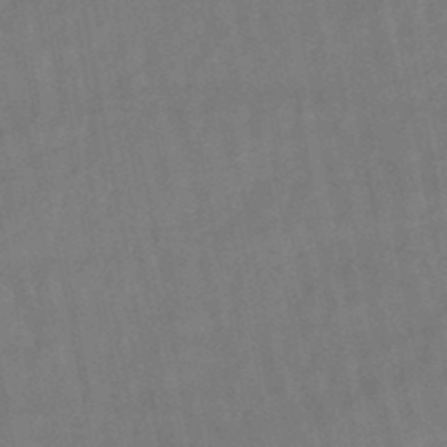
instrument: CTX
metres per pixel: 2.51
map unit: lHb
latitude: -47.4076
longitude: 62.1039
